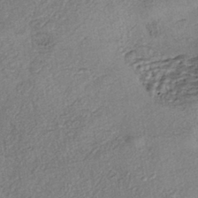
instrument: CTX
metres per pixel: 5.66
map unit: eHh
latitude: -42.3495
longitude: 120.2172
